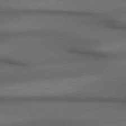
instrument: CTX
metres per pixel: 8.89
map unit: Hpe
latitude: 77.2159
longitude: -156.7246
